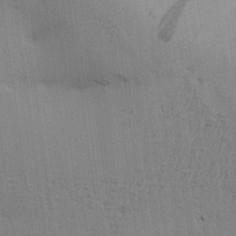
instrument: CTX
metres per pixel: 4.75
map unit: Aa
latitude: 26.6680
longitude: -129.8394
